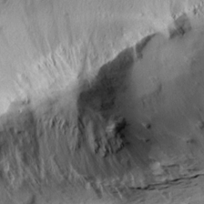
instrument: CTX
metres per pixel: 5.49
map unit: Aa
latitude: 10.6869
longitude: -142.6491
